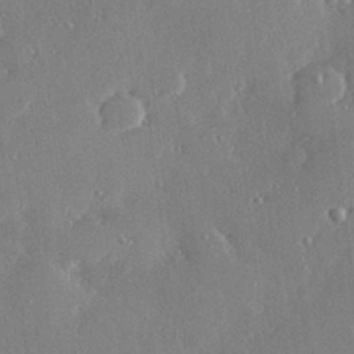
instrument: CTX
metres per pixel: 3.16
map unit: Hve
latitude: 28.6868
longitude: -91.5560
